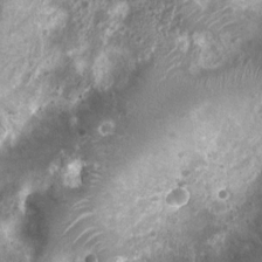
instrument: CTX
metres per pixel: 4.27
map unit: Nhu
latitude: 6.8002
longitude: -21.7449
